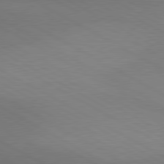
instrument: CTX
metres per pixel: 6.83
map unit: lApd
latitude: 80.3656
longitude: 129.5021
